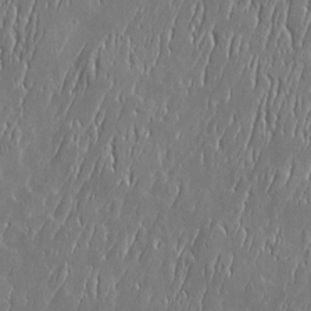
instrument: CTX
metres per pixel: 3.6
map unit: Htu
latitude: -6.1039
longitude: 175.4832
